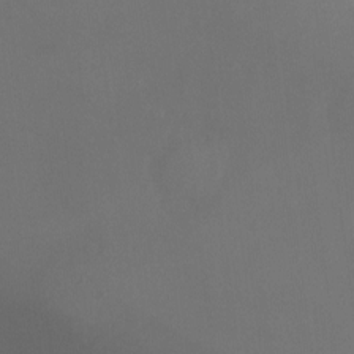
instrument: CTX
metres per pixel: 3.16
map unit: Ht
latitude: -10.3306
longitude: -33.8961
